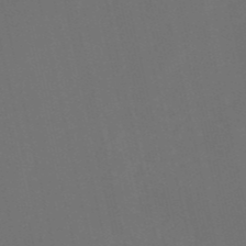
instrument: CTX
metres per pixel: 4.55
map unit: HNb
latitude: -52.0850
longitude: -48.8002
